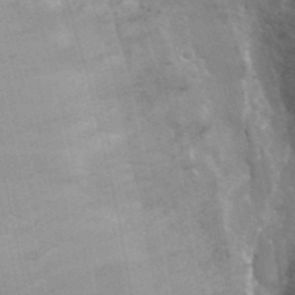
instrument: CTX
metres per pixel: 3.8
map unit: Ht
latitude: 0.4601
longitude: -32.3845
